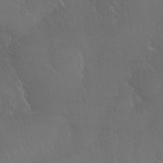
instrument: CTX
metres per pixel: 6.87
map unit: Nhu
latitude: 28.1578
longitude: -66.2333
